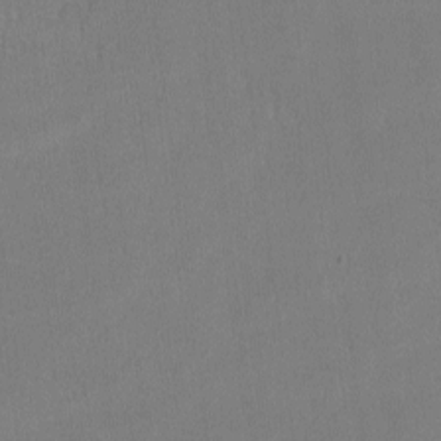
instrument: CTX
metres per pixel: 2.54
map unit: lHvf
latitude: -12.4251
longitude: -100.3278
